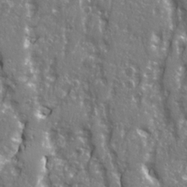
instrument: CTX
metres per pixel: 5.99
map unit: Ave
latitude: 22.4979
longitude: -133.2915
